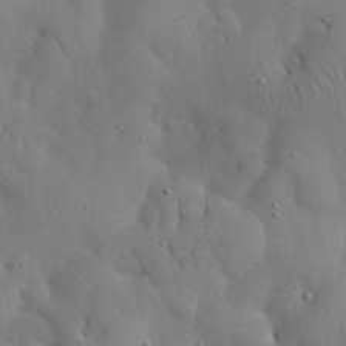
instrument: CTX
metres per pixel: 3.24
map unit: Nhu
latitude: 27.0836
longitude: -72.4034
